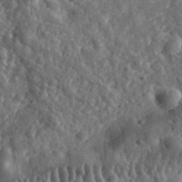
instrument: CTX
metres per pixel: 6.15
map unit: eHh
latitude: 35.2348
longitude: -79.8017
